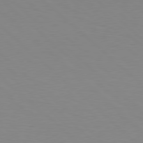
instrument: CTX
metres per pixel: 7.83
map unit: Hpe
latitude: 78.1578
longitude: -161.1025
